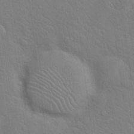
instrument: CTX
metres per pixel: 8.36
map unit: Hto
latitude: 20.9325
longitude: -51.8772
